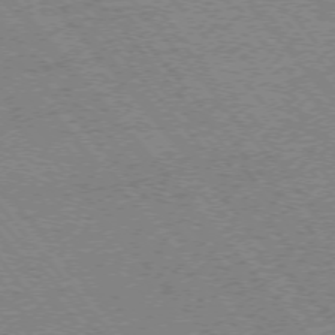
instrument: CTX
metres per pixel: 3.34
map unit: Ap
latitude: -75.3510
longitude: -86.5546
